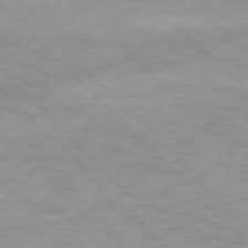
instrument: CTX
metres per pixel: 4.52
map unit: Hpe
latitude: 77.4804
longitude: -167.4048
